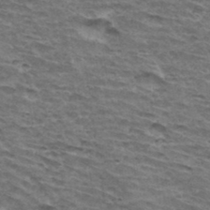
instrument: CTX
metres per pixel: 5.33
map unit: Hto
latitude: 34.5734
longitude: -42.9325
